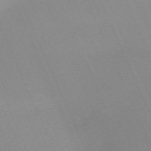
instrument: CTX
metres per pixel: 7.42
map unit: Nhu
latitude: -67.4076
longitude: 39.0864
